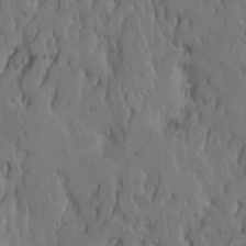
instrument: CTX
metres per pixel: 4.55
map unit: Htu
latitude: -6.9541
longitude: -66.6490
